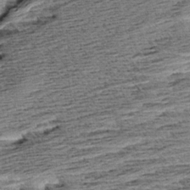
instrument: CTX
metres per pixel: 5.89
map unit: Aa
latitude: 8.5735
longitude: -138.3467
